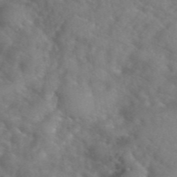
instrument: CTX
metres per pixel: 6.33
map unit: eHh
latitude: 40.5545
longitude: -57.0836
